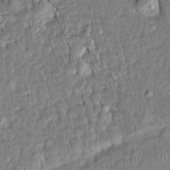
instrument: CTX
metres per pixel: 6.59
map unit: Htu
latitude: -5.4832
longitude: 153.7288
